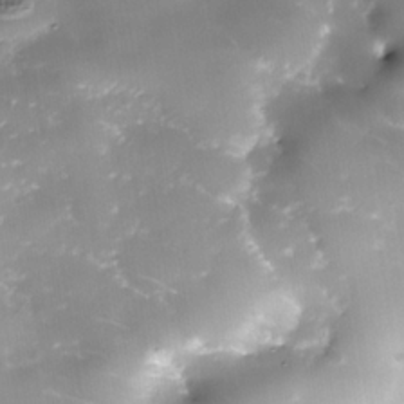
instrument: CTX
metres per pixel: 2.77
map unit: Nhe
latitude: -36.1605
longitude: -90.0255
